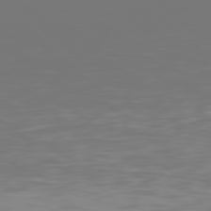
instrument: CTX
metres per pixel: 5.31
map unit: Hpe
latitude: 77.1025
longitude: -165.3104
